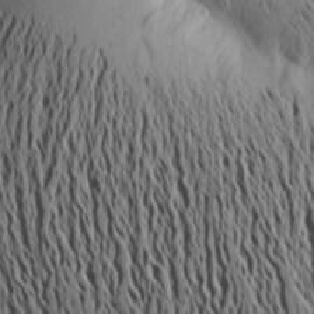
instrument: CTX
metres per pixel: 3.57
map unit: Aa
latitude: 20.1956
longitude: -148.6113
